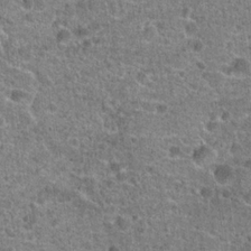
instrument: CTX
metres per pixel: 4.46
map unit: Hto
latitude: 20.2334
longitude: -42.4412
